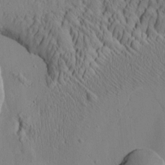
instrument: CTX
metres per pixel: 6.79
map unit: Htu
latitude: 1.7260
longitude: 176.8786
